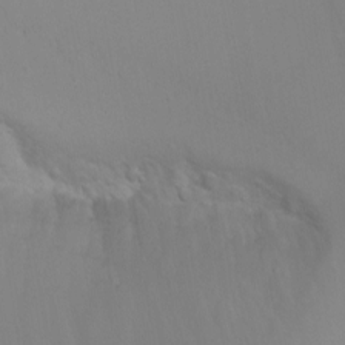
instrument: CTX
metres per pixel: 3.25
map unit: Nhu
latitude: -6.6140
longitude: -88.0444
